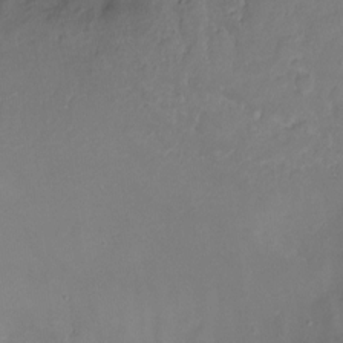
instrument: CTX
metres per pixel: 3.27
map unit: Nhu
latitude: -13.6344
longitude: -71.4048
